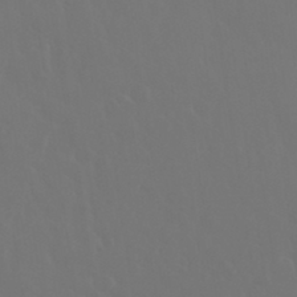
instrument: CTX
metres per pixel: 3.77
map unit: eHh
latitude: 33.8016
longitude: -58.6491
